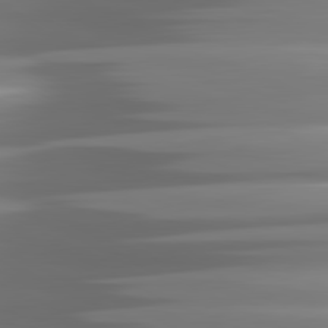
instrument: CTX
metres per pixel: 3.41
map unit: lApd
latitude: 81.6505
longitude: -140.4790
